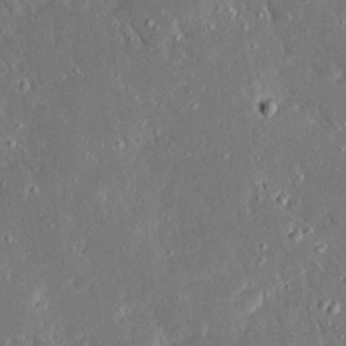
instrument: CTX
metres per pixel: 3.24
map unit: Ave
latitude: 16.8947
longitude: -140.4978
